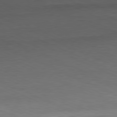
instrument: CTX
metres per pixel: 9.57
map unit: Ap
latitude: -81.8800
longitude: -74.8191
